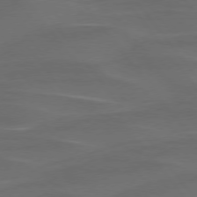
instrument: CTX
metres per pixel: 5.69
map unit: lApd
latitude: 75.6505
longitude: -79.5938
